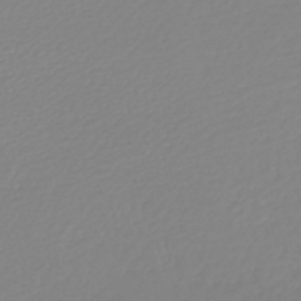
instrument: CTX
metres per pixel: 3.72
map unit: lHb
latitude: -44.5952
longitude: 55.0487
